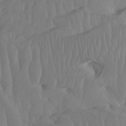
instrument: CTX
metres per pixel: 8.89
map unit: Htu
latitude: -6.9919
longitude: -70.1956
